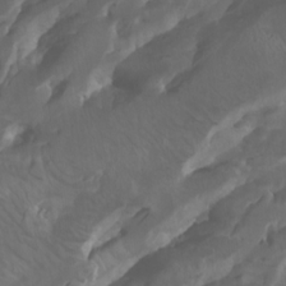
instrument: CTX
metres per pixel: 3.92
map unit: Htu
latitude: -7.2187
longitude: -66.3278
